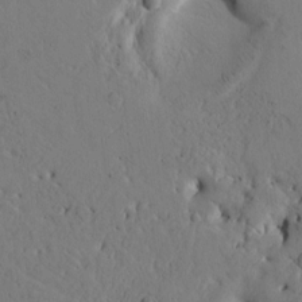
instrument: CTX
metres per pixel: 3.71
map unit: Htu
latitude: -2.5951
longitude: 169.1620
